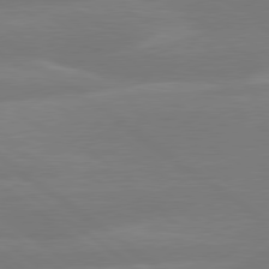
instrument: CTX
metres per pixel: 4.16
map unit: lApd
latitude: 79.5749
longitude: -148.2900
